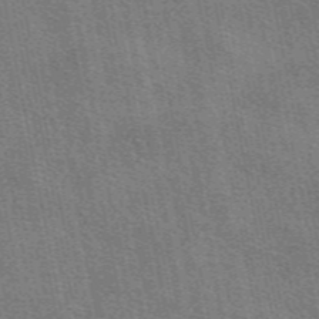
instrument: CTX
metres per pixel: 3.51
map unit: eAb
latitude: 48.9892
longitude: 116.4062
